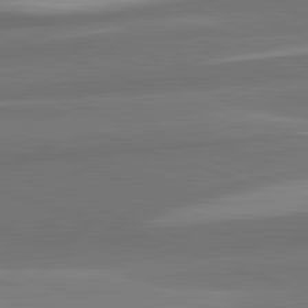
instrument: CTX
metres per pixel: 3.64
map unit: lApd
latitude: 82.5356
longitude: 152.2928
